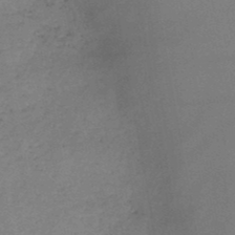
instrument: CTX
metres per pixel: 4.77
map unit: HNb
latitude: -48.4629
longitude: -39.8394
